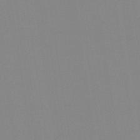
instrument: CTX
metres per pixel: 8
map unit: eHb
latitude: -49.2376
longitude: 67.4832
